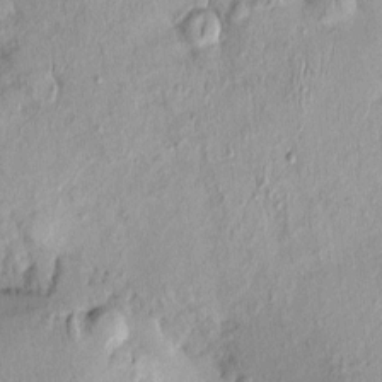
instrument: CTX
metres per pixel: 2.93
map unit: eHh
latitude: -0.0850
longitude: 15.6911
